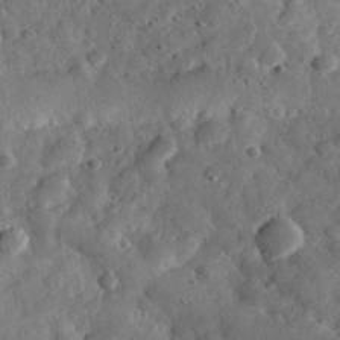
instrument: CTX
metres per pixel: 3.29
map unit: eHh
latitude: 30.8002
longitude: -69.5182
